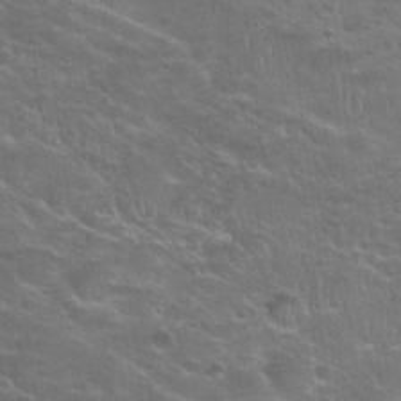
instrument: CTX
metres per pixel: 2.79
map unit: Nhu
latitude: 24.7246
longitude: -50.5734
